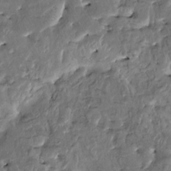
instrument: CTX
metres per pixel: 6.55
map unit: HNhu
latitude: 4.7813
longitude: 9.2754
